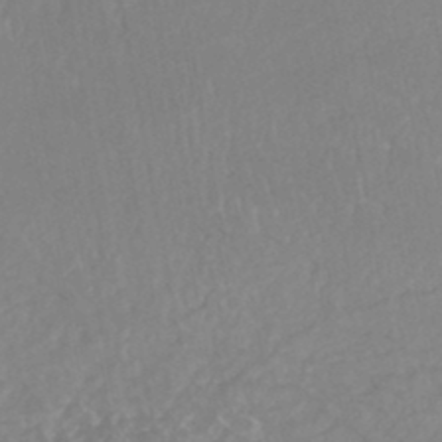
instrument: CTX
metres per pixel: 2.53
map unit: HNhu
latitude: -46.2361
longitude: 97.5777
